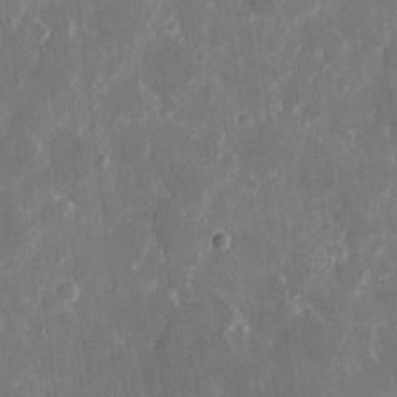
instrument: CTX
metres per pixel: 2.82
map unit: eHh
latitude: 8.7624
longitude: -69.2159
